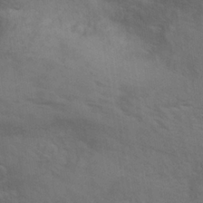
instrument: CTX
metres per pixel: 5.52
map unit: Hto
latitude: 11.6127
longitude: -35.5749
